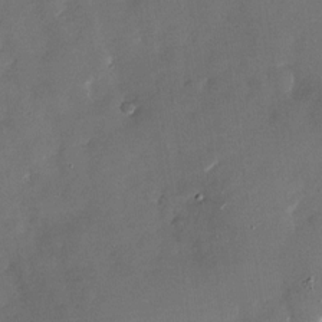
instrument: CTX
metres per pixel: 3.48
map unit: Nhu
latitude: -27.7666
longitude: -73.1026
